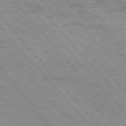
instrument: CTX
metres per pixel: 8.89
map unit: Hpe
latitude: 75.8583
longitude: -150.8002
